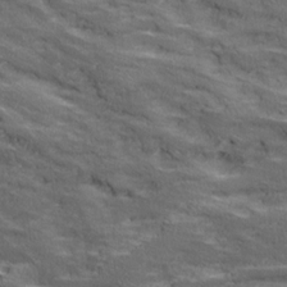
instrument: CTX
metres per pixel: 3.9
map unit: Ave
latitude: 18.4790
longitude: -135.9528
